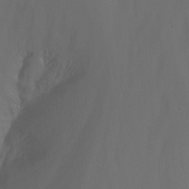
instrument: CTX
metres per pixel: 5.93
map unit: Nhu
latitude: -15.6533
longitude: -50.7813
